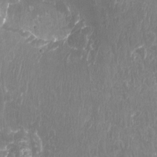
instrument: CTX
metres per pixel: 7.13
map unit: Htu
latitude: -9.3698
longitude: -75.5560
